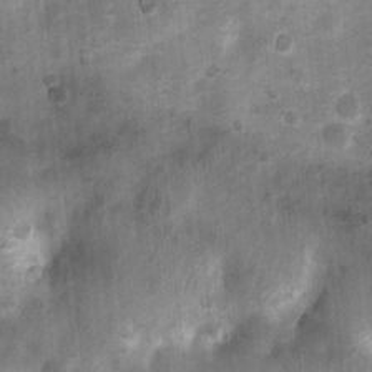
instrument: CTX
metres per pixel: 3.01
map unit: Nhu
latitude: 7.1025
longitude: -23.2159
